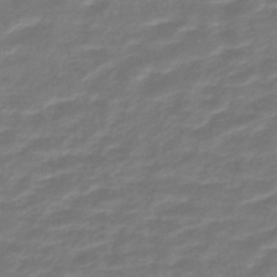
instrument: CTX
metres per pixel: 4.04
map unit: lHb
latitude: -43.1242
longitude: 63.3320
